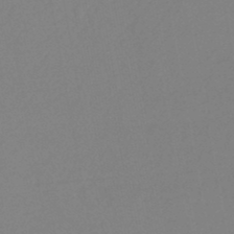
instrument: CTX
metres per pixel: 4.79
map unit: HNb
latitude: -46.7652
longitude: 56.9730
